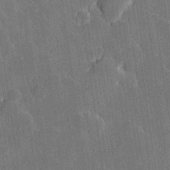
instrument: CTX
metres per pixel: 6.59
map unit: Hve
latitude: 27.9150
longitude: 144.2173
